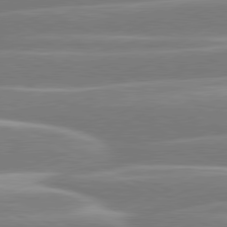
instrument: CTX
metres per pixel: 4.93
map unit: lApd
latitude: 80.4601
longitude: -130.4223
